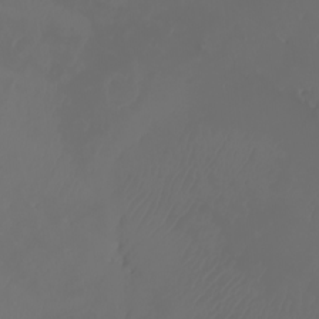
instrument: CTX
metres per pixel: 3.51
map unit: eHh
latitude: -3.4643
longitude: 19.9367
